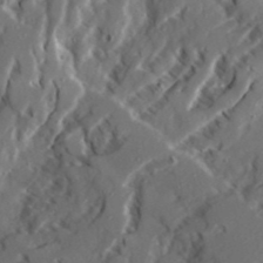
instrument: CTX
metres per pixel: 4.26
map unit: Ave
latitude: 22.7435
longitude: -131.1970
